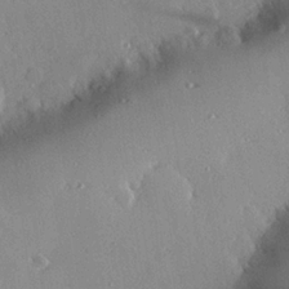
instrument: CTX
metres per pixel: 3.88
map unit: eHh
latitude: 22.9892
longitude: -90.1389
